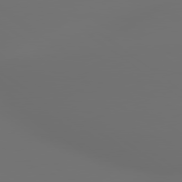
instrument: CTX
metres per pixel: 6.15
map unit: lApd
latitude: 79.7639
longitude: 177.3321
